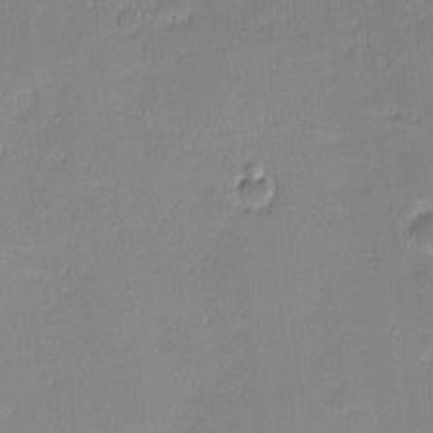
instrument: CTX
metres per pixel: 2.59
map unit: eHh
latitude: -1.0487
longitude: -83.4048
